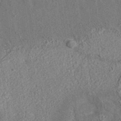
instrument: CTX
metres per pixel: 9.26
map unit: eAb
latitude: 35.5371
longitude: 113.4077
